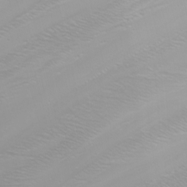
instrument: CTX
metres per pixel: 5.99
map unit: Nhu
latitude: -7.1242
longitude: -80.5924
